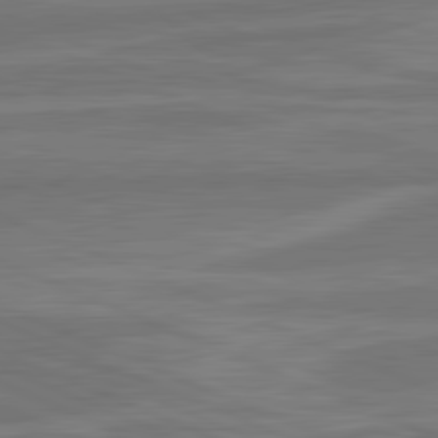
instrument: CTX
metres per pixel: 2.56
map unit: lApd
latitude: 81.9528
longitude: -170.6301
